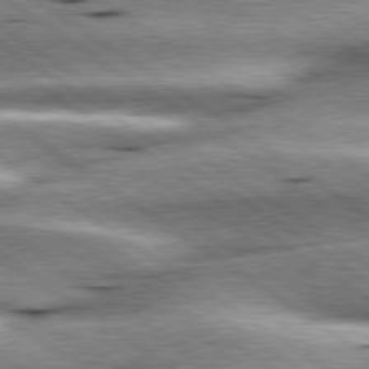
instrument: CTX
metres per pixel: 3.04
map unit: lApd
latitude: 80.0633
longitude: -141.2159
